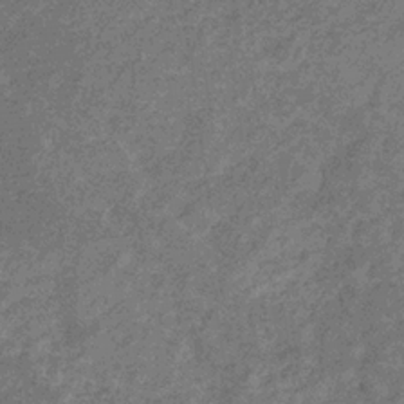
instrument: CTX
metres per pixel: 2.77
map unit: eHb
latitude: -31.5210
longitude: 68.9163
